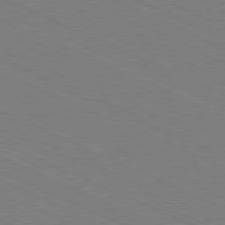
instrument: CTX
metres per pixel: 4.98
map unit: Ap
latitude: -80.7274
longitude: -75.4238
